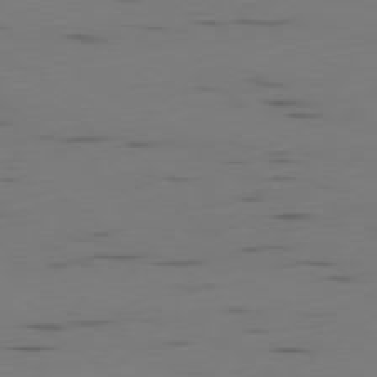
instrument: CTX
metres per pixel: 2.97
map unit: Ap
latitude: -79.7666
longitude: -61.6883
